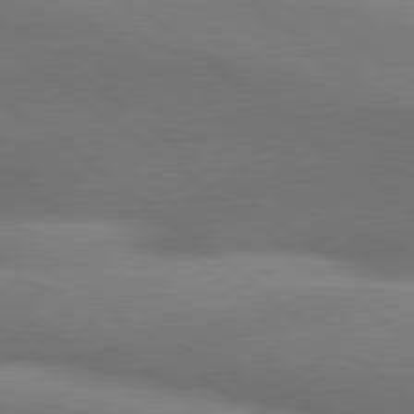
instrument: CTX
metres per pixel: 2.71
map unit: lApd
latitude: 79.8395
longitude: -167.1592
